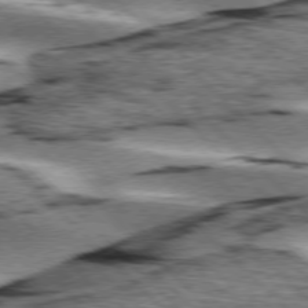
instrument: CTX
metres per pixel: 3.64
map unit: lApd
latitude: 76.2900
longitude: -79.3671
